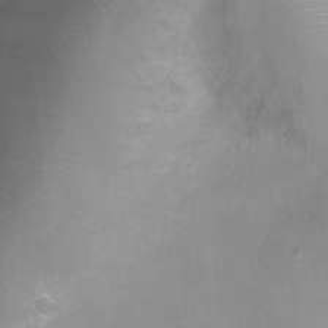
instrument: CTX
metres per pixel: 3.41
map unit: Ht
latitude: -4.3495
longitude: -19.3292
